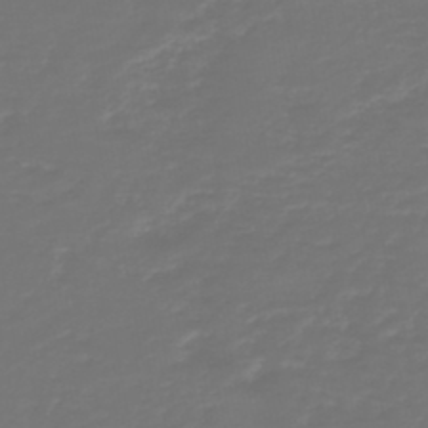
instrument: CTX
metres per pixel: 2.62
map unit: HNb
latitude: -47.3131
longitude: 54.3306
